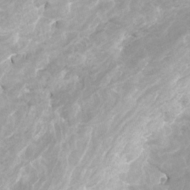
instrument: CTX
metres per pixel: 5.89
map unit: Htu
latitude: -9.8611
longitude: -74.4790
